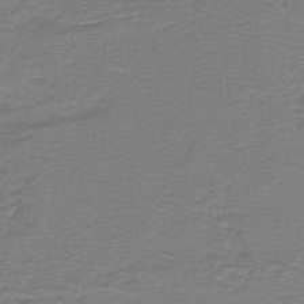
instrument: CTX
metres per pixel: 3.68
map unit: lHb
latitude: -43.0297
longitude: 56.8597
